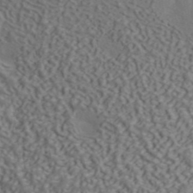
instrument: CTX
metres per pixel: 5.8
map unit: ANa
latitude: 40.8380
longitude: 54.0850
